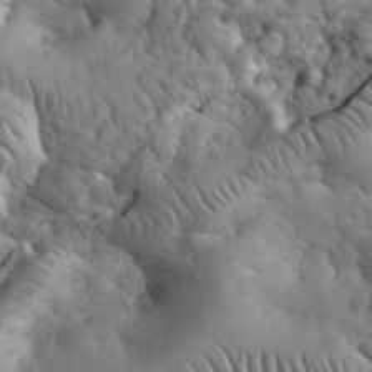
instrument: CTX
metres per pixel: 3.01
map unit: eHh
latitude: 33.3860
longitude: -67.6693
